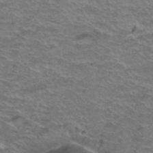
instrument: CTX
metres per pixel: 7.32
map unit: Hto
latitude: 38.8191
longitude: -42.9703
